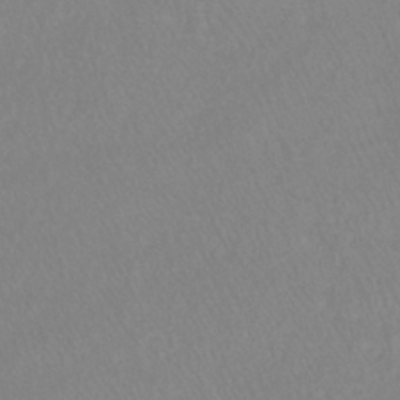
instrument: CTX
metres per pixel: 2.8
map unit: lHb
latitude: -40.9919
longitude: 64.8786
